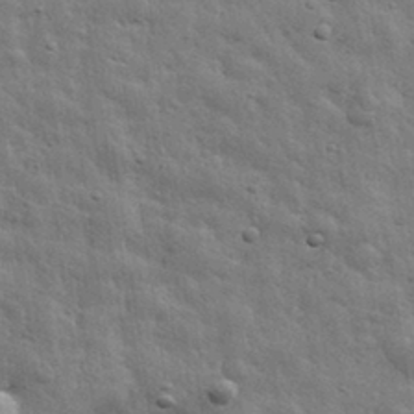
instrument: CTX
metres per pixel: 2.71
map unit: eHh
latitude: 31.9528
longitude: -78.7435
